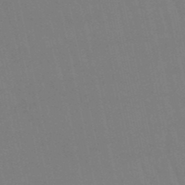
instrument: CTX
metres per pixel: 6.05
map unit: eHb
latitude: -50.4818
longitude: 71.0298
